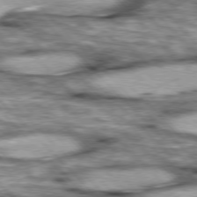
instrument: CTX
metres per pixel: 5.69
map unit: lApd
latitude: 76.7057
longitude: -50.4412
